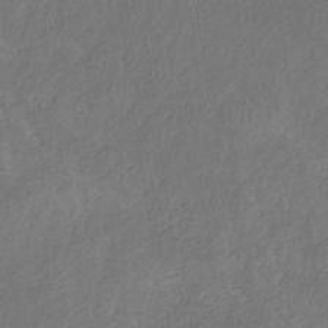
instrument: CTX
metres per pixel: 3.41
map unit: eHb
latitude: -30.3873
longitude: 68.4251
